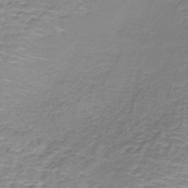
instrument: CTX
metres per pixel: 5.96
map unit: lHb
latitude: -41.5021
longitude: 58.3873
